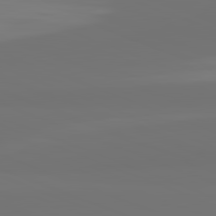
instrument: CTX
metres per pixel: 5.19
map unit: lApd
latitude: 82.2144
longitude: 154.7652
